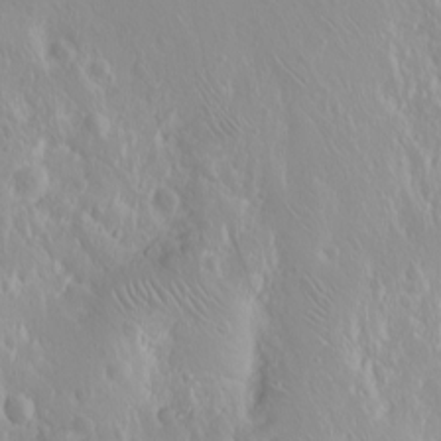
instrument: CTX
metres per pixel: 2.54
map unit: eHh
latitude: 1.8394
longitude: -55.0836
